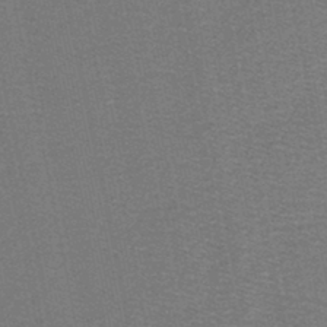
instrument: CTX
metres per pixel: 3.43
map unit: lHb
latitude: -39.2754
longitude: 54.6141
